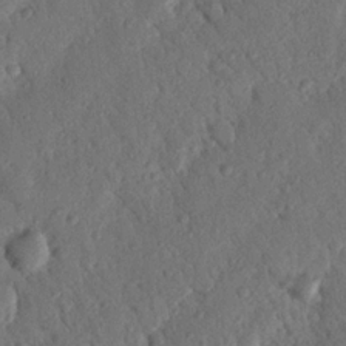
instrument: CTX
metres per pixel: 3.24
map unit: Nhu
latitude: 19.4237
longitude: -77.8961
